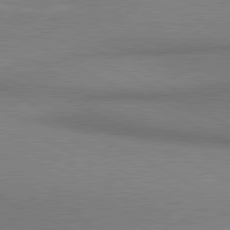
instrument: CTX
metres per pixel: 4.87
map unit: lApd
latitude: 80.8380
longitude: 154.8030
